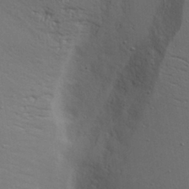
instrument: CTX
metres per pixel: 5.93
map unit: Aa
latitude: 17.7828
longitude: -125.4426
